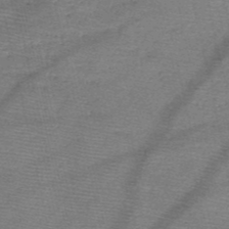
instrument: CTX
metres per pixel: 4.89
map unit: HNb
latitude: -49.7667
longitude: -41.3103
